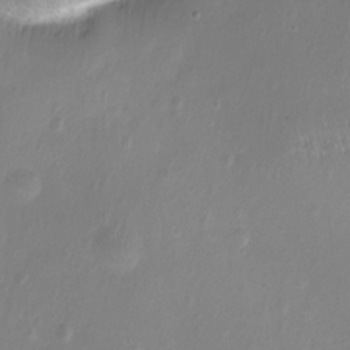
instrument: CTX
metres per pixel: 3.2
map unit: Nhu
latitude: -10.9731
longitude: -35.9528
